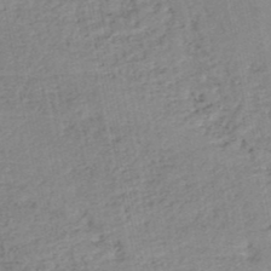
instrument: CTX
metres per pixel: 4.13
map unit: HNb
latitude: -48.2551
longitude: 58.7652
